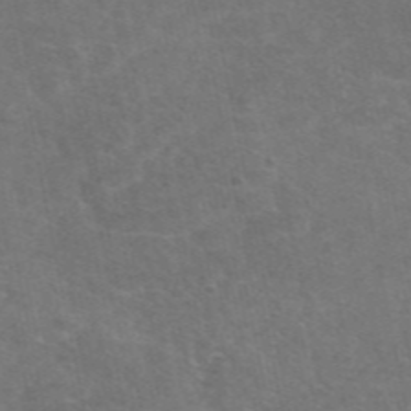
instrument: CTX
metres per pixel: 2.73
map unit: eAb
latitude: 47.7072
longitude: 115.7288
